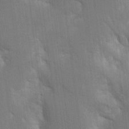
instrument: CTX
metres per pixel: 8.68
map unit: Aa
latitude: 16.4034
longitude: -149.2726
